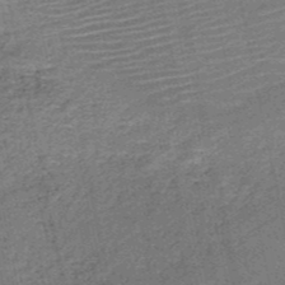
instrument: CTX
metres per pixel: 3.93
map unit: HNb
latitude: -51.9556
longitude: -49.1214
